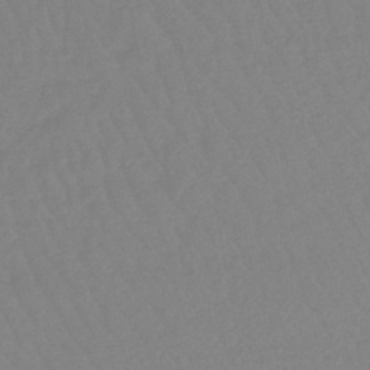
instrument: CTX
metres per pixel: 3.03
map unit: lHb
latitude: -44.3873
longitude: 73.8422
